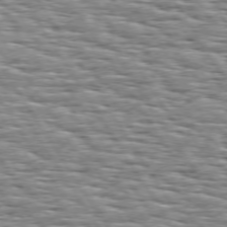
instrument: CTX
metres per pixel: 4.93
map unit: Hpe
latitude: 73.7828
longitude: -138.0633
